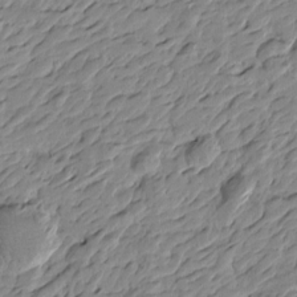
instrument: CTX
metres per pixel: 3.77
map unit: Htu
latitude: -4.0850
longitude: -178.5357
